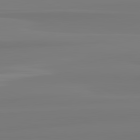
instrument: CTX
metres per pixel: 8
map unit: lApd
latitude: 82.6679
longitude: 173.0108
